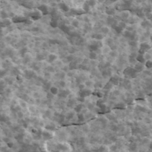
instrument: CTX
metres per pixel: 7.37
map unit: Ave
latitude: 17.4804
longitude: -134.7057
